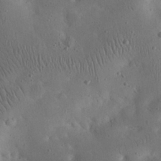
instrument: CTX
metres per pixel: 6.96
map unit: eHh
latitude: 24.1199
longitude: -67.4804
